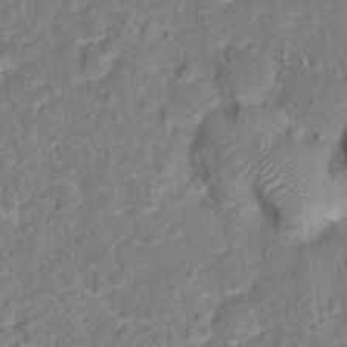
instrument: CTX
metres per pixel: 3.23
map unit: Hto
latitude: 13.4993
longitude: -38.4412
